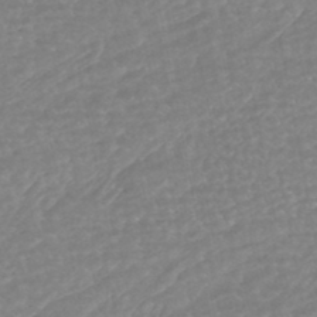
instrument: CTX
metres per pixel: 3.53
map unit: HNhu
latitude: -46.9919
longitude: 98.0472
